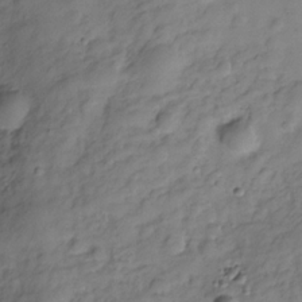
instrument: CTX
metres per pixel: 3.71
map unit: Hve
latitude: -29.2754
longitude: 92.9353
